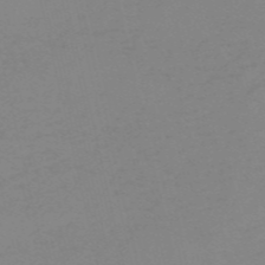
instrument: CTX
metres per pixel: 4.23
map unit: HNb
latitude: -56.0850
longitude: -43.1214
